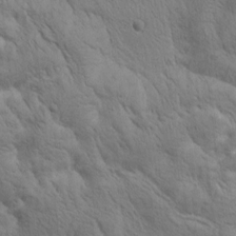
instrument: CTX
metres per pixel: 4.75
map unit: Htu
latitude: 0.4979
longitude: 174.1038
